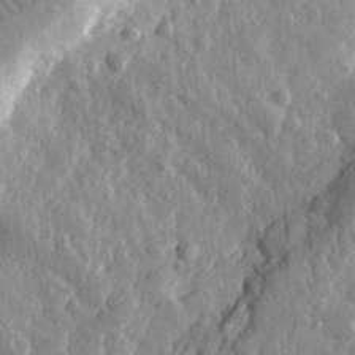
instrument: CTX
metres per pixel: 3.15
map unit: eHh
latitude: 32.4412
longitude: -79.7828
